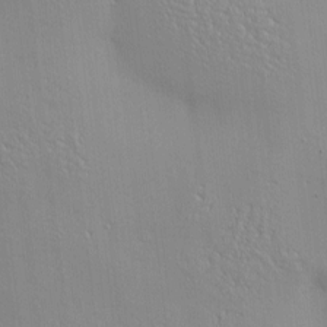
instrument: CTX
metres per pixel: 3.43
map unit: Nve
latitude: -9.0108
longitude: 174.3873
